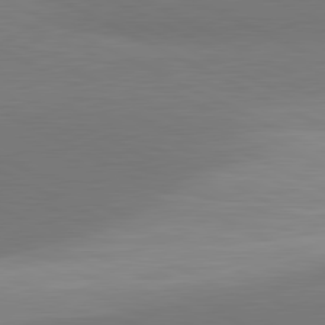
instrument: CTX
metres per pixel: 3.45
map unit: lApd
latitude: 81.6505
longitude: 158.3306
